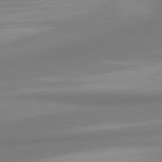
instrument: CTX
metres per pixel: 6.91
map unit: lApd
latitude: 80.5168
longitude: 175.0675
